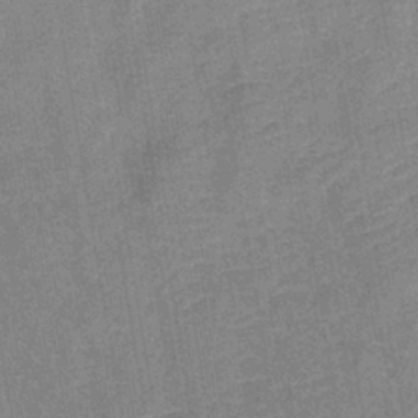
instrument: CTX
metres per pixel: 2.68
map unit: lHb
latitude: -36.8597
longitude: 73.7477
